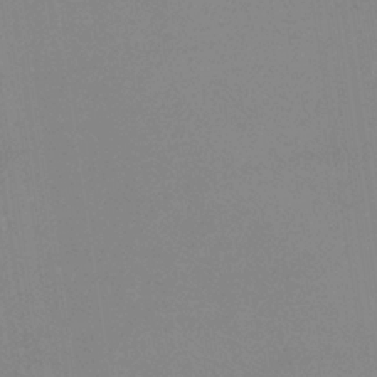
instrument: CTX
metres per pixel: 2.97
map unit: eHb
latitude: -36.1039
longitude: 73.4454
